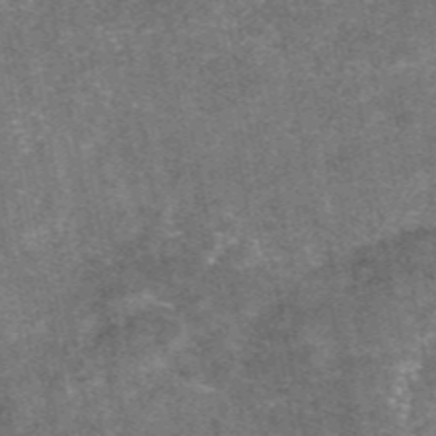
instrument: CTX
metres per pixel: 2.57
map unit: eAb
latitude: 47.2537
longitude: 121.3131
